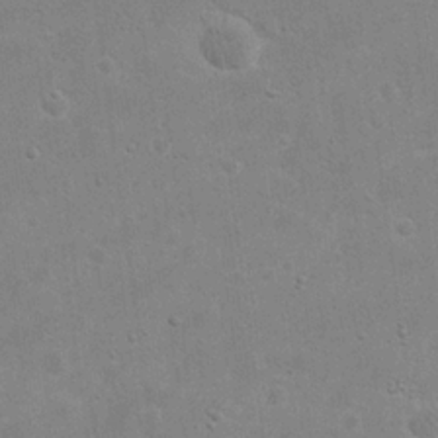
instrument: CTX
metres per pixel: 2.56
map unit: eHh
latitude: 21.1781
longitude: -68.5546
